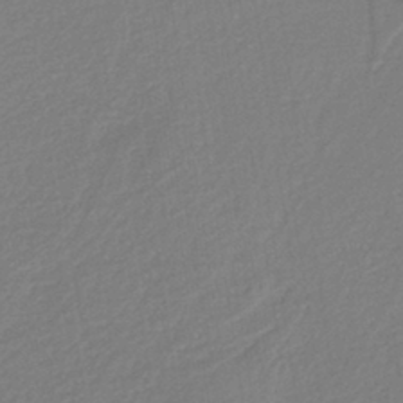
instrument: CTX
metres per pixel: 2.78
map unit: lHb
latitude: -37.2187
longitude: 58.3684
